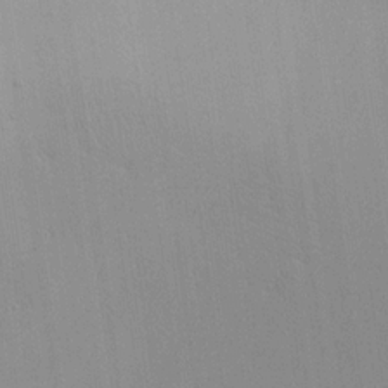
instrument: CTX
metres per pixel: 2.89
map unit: Aa
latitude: 18.8191
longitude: -140.9135
